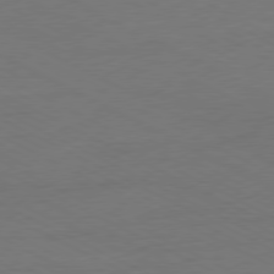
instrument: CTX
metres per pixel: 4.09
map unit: Ap
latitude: -77.5777
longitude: -74.3845
